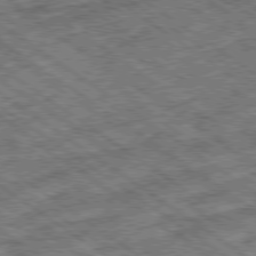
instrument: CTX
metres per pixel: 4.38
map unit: Ap
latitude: -79.8422
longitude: -50.6868
